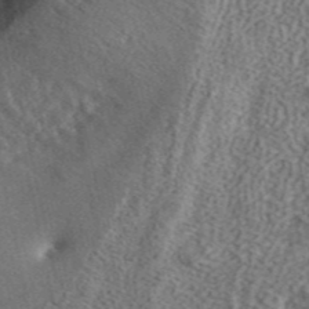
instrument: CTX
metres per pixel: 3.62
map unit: ANa
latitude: 45.1970
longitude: 45.5777
